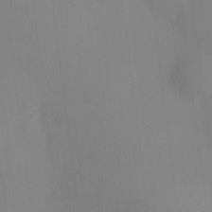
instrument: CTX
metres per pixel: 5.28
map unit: HNhu
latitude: 9.2537
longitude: 10.4251
